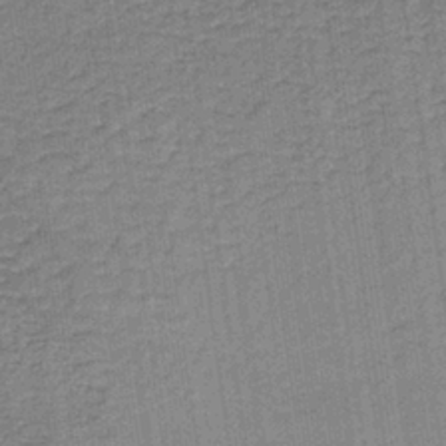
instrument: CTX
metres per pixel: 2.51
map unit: lHb
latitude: -36.0850
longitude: 59.3698
